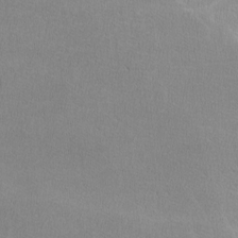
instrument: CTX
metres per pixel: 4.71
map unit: lHvf
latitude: -12.6519
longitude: -101.6883
